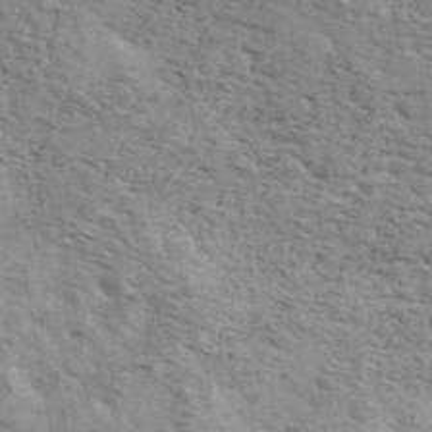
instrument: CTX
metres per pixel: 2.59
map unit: Ave
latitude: 41.0269
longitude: -110.0633
